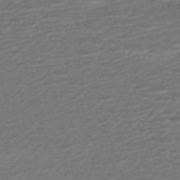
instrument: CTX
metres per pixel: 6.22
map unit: ANa
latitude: -45.3510
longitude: 105.1242
